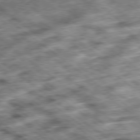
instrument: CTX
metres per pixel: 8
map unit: Ap
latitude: -79.2754
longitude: -51.3292
